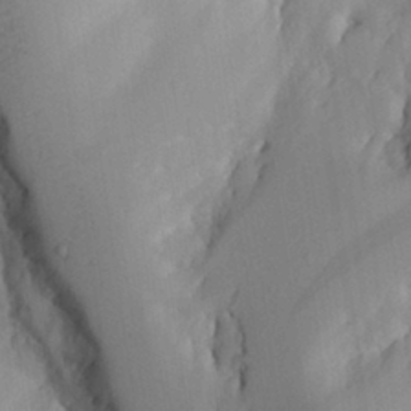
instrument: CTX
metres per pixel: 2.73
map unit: Aa
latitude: 26.4790
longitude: -130.9325
